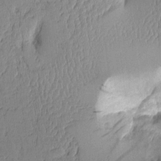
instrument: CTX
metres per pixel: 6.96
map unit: Aa
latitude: 10.5924
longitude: -128.7435
